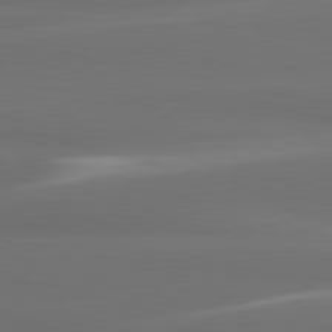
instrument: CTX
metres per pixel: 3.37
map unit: lApd
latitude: 80.6301
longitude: -138.9325
